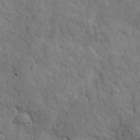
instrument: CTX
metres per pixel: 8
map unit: lHvf
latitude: 34.8569
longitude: -86.7813
